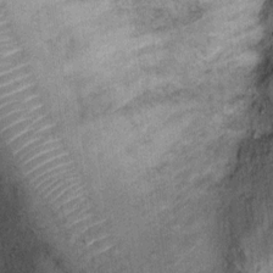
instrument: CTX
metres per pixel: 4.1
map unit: Ht
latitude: 9.6316
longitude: -37.1781
